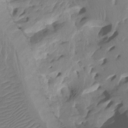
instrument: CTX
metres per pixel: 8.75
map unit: Nhu
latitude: -8.0850
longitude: -67.4615
